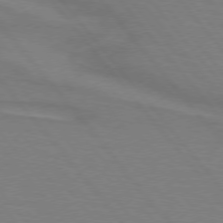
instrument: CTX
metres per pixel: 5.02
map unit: lApd
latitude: 75.1025
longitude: -80.6301
